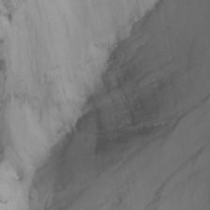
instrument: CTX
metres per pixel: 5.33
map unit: Nhu
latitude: -16.6519
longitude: -49.7261
